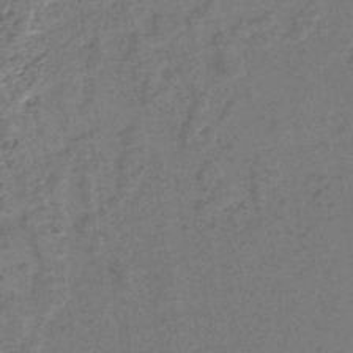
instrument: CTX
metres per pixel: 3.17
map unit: eHh
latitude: -40.0850
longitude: -29.0080
